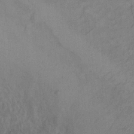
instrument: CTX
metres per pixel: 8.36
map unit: Hto
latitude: 7.0458
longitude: -37.7639
